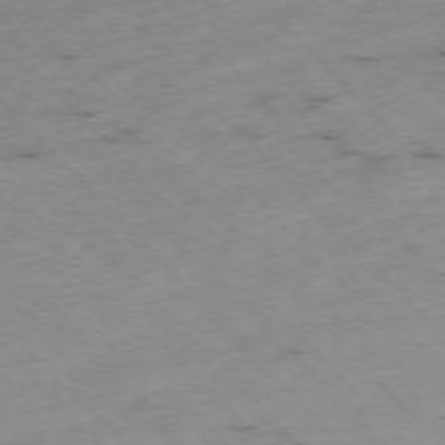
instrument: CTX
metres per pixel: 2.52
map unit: Ap
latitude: -76.9164
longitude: -60.4223
